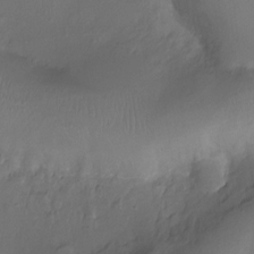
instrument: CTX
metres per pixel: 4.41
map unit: Ht
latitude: -9.8422
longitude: -46.4979
